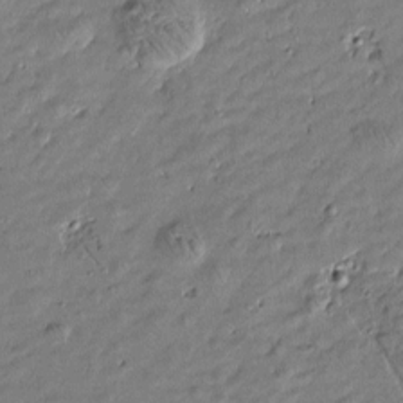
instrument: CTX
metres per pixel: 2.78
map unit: Htu
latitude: -6.5384
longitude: 176.9731
